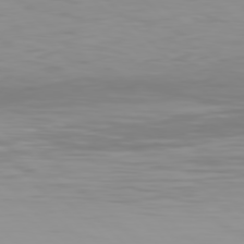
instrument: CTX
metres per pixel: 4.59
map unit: Hpe
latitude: 76.8758
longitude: -164.2900
